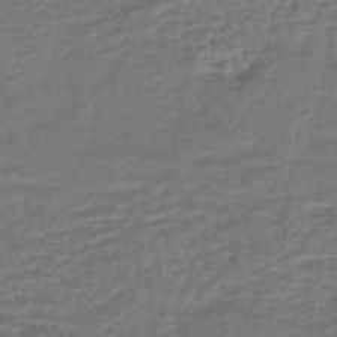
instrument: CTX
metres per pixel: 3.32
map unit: HNhu
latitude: -45.6155
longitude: 102.7652
